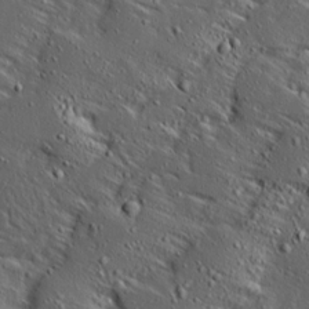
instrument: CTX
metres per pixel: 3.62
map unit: Ave
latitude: 14.4412
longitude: -138.3089
